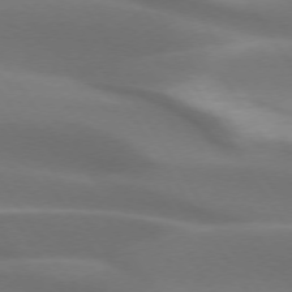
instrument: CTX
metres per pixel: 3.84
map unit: lApd
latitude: 73.3104
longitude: -50.7246
